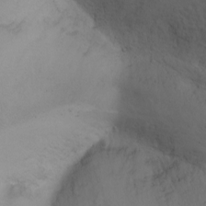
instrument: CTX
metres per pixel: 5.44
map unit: Nhu
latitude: -3.1998
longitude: -73.2537
